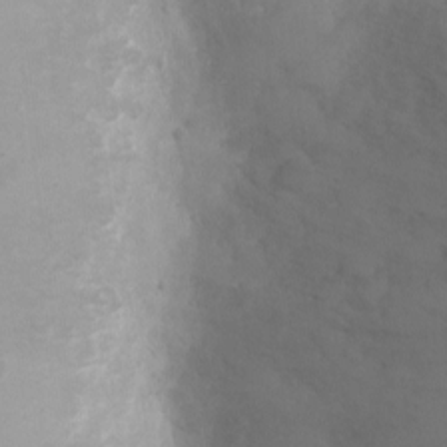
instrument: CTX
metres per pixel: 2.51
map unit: Ht
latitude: -4.8786
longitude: -29.1781
